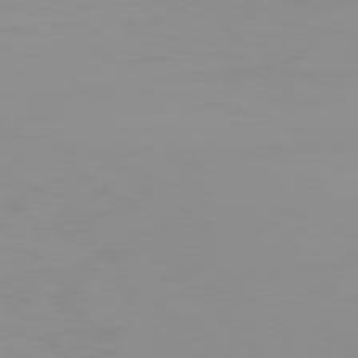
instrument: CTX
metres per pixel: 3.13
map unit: Ap
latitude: -79.4832
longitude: -94.2712
